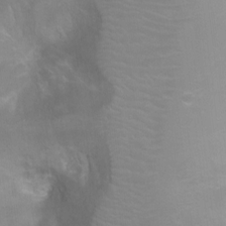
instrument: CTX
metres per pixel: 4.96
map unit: Ht
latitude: -4.9163
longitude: -28.5357
